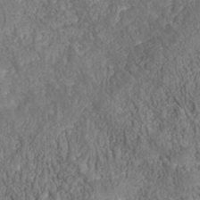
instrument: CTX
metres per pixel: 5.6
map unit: Nhu
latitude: -39.2943
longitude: -84.3278
